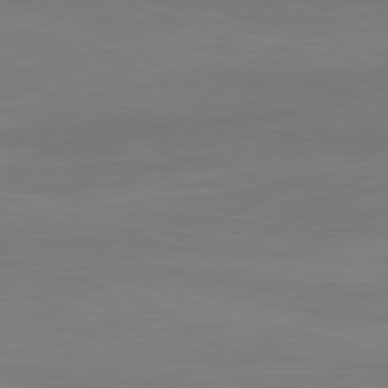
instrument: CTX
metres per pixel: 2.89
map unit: Ap
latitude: -81.6155
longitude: -85.5371
